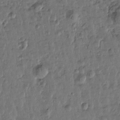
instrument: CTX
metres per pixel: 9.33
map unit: Htu
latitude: 0.0255
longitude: -179.2726
